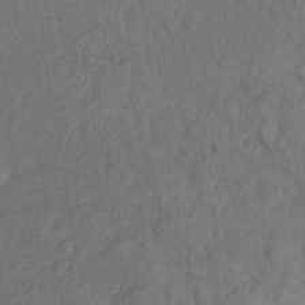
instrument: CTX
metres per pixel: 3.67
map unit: Nhu
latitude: 9.6883
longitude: -26.1578
